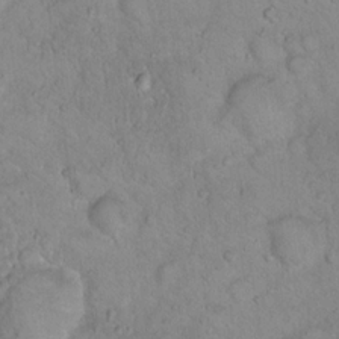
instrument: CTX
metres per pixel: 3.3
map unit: Hto
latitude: 16.2523
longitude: -40.6679
